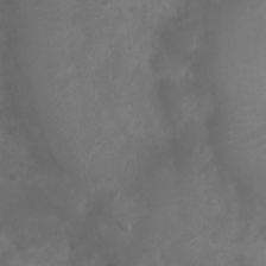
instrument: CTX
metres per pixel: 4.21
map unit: Ht
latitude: 2.2900
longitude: -22.3845
